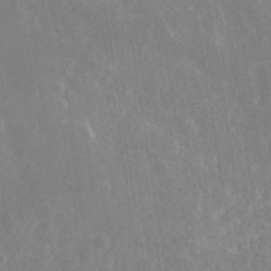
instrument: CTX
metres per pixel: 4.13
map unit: Nhe
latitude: -36.0472
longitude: -92.8758
